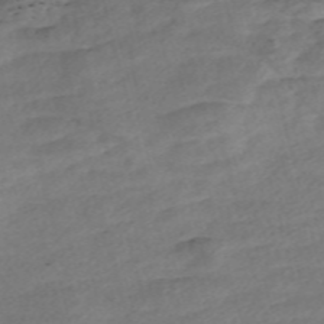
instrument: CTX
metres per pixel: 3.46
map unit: Nve
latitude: -58.0283
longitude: 54.0661
